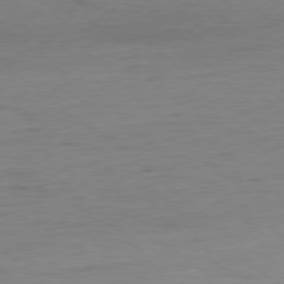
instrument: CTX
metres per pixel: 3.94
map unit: Ap
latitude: -78.6707
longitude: -87.0458
